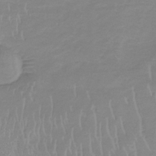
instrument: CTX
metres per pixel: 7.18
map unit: lHb
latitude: -34.2362
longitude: 70.1228
